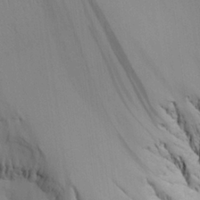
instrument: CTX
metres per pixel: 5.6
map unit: Aa
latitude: 25.8394
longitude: -132.5168
